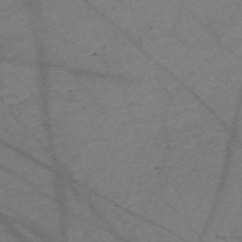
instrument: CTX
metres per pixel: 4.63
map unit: Nve
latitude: -59.5588
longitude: 64.6708
